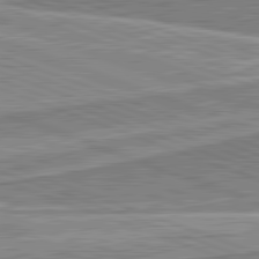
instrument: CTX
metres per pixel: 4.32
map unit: lApd
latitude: 82.2522
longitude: 139.8989
